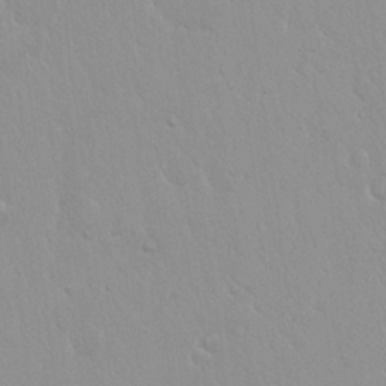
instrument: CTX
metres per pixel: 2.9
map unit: Hto
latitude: 17.1592
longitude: -57.8205
